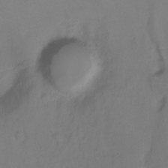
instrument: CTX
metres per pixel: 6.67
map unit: Hto
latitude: -11.2565
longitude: -39.7450
